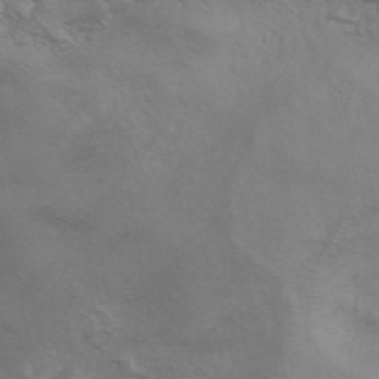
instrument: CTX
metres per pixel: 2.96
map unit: HNhu
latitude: -43.3698
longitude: 90.1984
